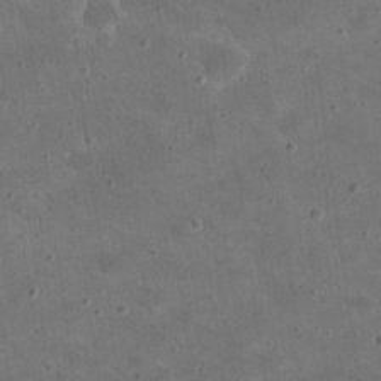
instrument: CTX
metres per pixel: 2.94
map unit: eHh
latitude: 21.0270
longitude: -65.9150
